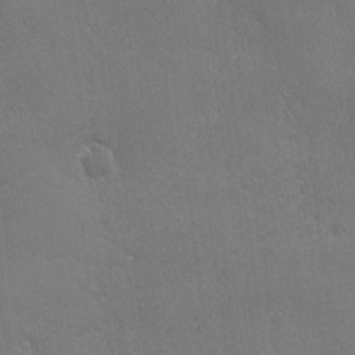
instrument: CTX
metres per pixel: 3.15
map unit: Ave
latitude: -7.9556
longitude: -121.2726
